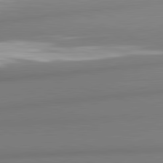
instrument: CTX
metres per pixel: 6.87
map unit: lApd
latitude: 81.5182
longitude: 176.7085
